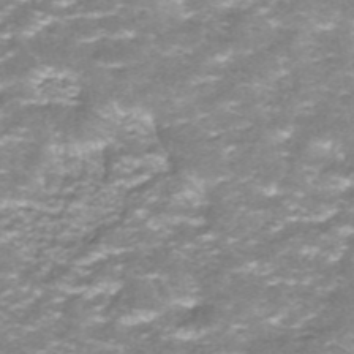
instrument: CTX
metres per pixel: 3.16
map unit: ANa
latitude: -41.1998
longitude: 104.2739
